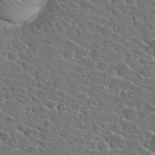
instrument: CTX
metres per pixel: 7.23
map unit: Hto
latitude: 23.9906
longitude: -45.1781
